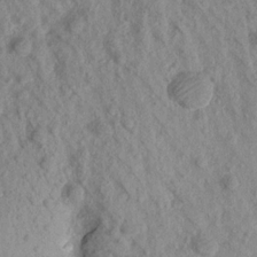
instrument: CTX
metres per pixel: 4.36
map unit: Aa
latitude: 17.9528
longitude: -146.7436
